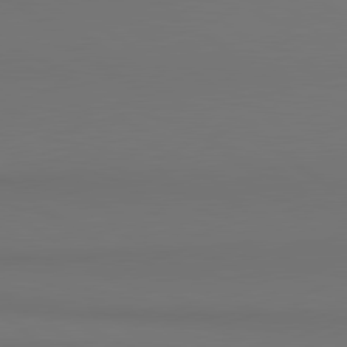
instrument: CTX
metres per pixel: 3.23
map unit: lApd
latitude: 80.8380
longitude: 154.0661
